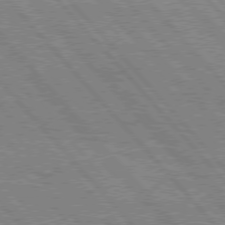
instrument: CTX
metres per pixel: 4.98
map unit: Hpe
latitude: 76.3656
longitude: -150.6112
